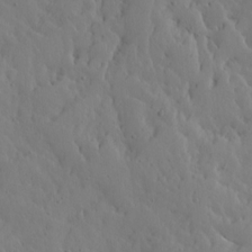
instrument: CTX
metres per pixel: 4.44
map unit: Ave
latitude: 13.6694
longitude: -133.3293
